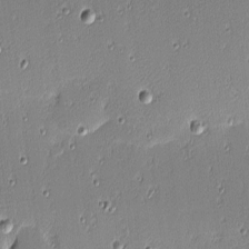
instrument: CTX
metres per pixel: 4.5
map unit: eHh
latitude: -3.3887
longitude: -82.7435
